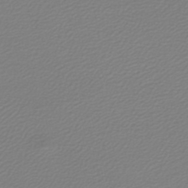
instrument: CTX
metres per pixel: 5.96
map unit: lHb
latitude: -46.7274
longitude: 59.8989
